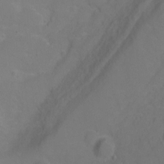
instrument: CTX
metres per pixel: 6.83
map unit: Ht
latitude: 1.7827
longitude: -33.4993
